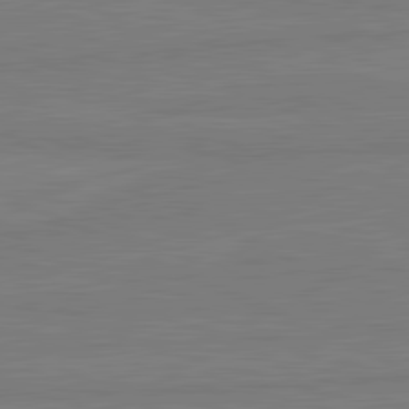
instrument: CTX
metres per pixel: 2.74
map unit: lApd
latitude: 81.8016
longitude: -177.4426
